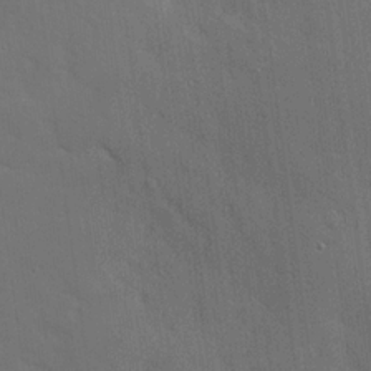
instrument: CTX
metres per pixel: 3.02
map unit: Hve
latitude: 19.4048
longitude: 150.8786
